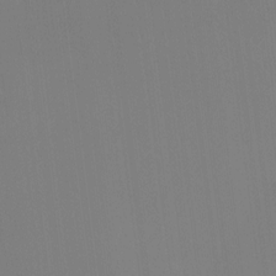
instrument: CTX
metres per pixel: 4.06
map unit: Hto
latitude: -14.1795
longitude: -42.2334
